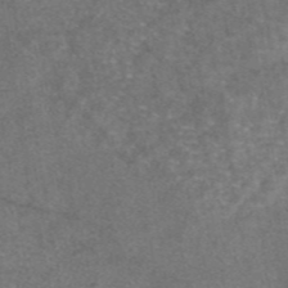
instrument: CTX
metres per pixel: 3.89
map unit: eAb
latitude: 47.0837
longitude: 106.4629
